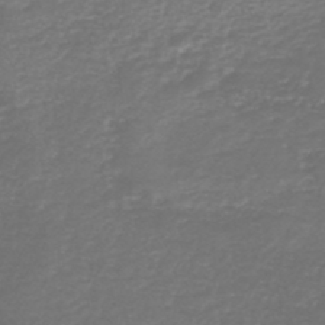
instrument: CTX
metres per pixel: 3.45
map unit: HNb
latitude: -47.5399
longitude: 53.1620
